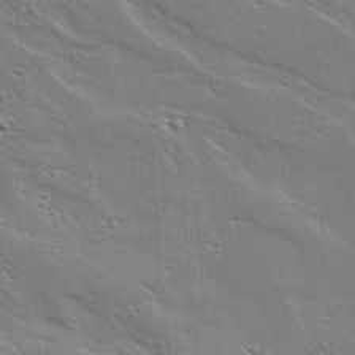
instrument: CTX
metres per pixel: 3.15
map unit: Ave
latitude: 18.6868
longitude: -137.1592
